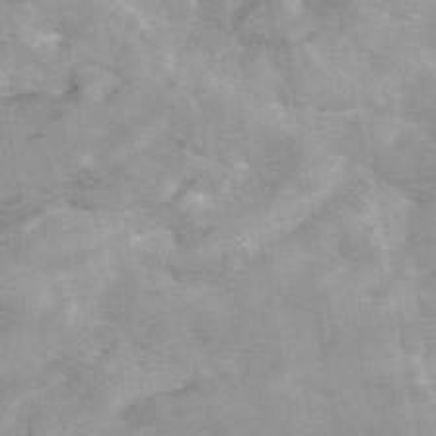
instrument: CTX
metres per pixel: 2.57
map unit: eAb
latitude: 45.2915
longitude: 125.1053
